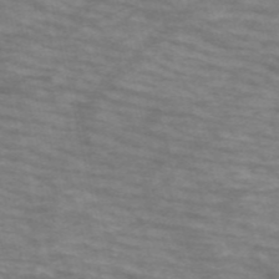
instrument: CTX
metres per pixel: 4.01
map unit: HNb
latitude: -53.8233
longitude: -44.7624
